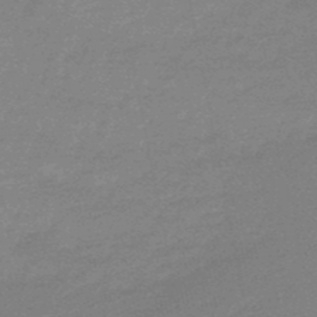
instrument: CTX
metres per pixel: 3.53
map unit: lHb
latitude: -48.5196
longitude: 81.7856
